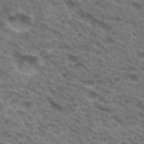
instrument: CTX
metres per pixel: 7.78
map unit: Hto
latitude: 32.0255
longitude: -47.0837
